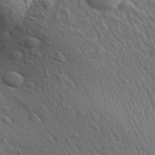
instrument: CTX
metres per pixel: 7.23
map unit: Aa
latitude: 29.0647
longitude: -139.9150
